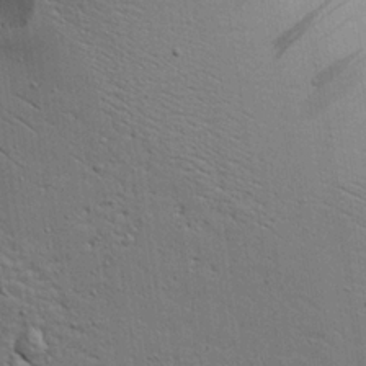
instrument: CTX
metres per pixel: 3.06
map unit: Aa
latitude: 17.2537
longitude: -125.2348
